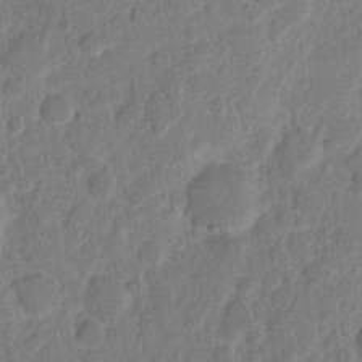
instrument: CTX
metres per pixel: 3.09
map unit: eHh
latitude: 8.7624
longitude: -65.1214
